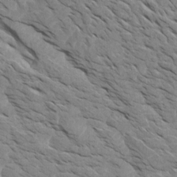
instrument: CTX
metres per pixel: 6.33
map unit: Htu
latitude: 0.9324
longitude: 145.7667
